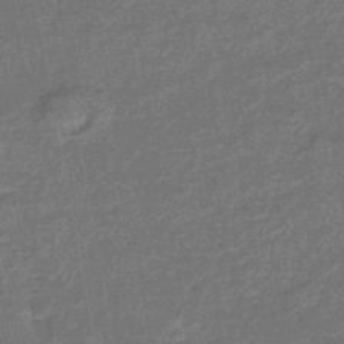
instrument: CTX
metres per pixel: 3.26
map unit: eHb
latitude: -45.8422
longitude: 88.8030
